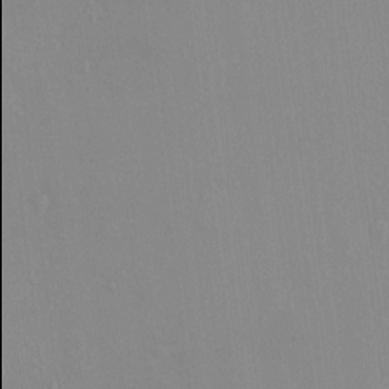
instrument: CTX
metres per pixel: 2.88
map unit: HNhu
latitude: 6.4223
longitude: 2.0094
